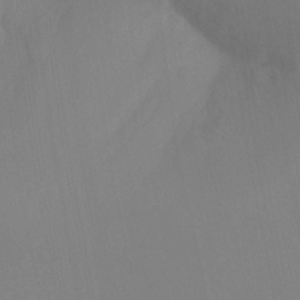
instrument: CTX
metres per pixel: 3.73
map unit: Aa
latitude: -13.2376
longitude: -58.7246
